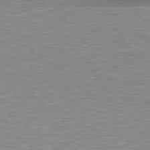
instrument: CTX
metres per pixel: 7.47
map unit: lApd
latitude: 79.4049
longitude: -88.7436
